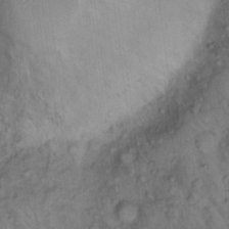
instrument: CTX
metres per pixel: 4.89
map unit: eHh
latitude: 15.9151
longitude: -64.3278
